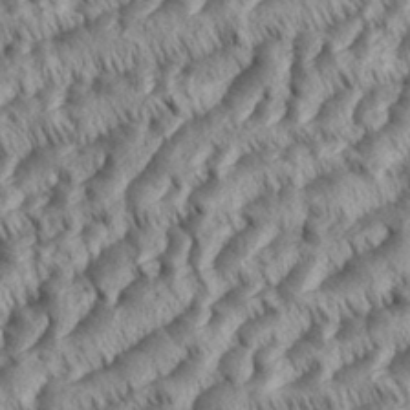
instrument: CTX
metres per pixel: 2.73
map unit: eHh
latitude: 36.0822
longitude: -138.1011
